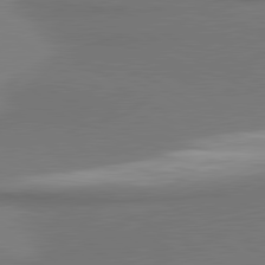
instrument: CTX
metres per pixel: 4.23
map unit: lApd
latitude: 81.0836
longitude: 174.8596
